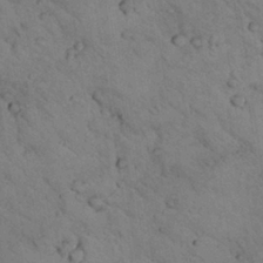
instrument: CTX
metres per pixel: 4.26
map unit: lHvf
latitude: 13.4049
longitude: 178.7463
